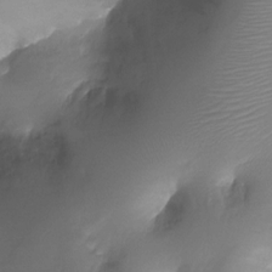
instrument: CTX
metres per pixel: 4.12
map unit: Ht
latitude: -18.0850
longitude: -43.4993
